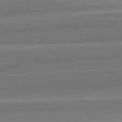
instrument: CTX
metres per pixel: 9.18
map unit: lApd
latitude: 82.7057
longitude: 168.8786
